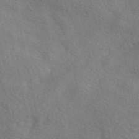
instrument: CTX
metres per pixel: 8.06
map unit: eAb
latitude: 49.9717
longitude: 119.6344
